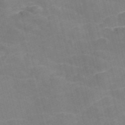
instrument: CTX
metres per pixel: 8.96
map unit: Nve
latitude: -57.4454
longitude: 54.8408
